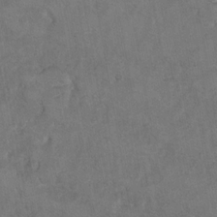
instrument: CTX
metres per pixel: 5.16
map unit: Hto
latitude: 8.7246
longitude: -35.5749
